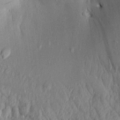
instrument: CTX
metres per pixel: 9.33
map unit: Aa
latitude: 18.2144
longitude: -145.7260
